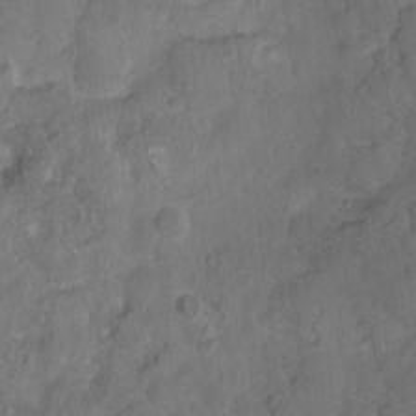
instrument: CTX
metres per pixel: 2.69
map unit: Nhu
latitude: 3.4237
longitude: -15.4805
